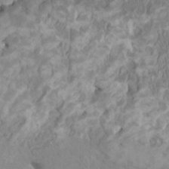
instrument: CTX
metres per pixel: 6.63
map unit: HNhu
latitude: 3.8961
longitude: -2.2333
